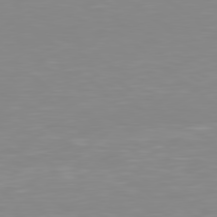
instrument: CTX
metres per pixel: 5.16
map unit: Hpe
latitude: 78.8569
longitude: -172.7624
